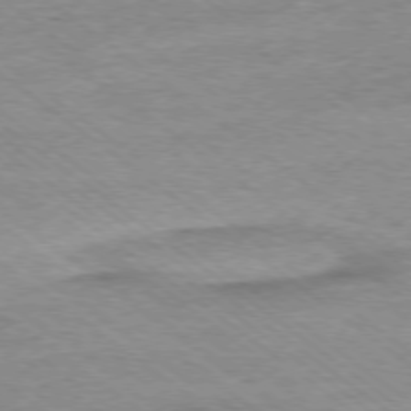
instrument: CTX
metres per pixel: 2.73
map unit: Ap
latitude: -77.8422
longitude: -82.0822
